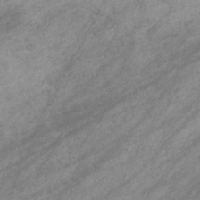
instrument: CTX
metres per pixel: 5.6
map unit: eHb
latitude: -32.7086
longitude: 70.9164
